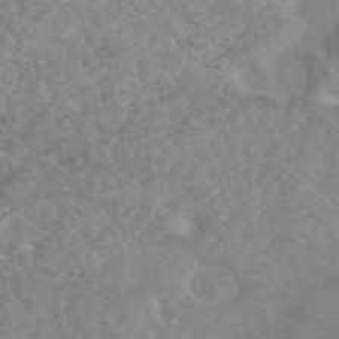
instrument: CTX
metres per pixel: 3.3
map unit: eAb
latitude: 47.6127
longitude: 119.8044
